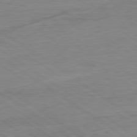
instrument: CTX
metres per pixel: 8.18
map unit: Ap
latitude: -80.3873
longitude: -80.0255
